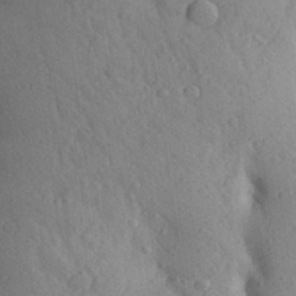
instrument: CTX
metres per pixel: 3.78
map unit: Aa
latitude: 28.8947
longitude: -148.2900
